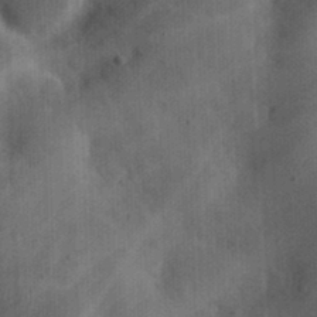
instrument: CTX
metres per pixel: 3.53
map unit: eHh
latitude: 25.6693
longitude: -65.5182
